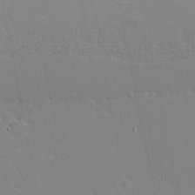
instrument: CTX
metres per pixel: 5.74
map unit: eHh
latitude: -3.2186
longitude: -81.1592
